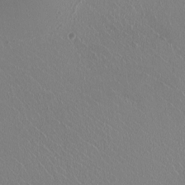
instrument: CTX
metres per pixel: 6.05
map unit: HNhu
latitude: -0.5952
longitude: -1.7449
